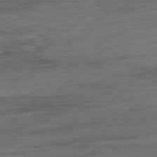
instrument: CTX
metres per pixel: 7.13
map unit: Ap
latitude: -81.3699
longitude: -68.4979
